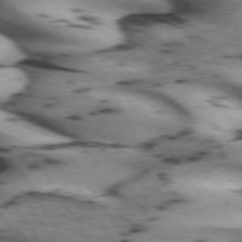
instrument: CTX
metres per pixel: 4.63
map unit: lApd
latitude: 71.8961
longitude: -53.1781
